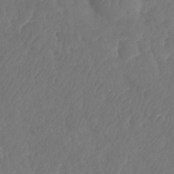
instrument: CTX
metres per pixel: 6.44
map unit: HNhu
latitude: -24.6140
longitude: 49.9556
